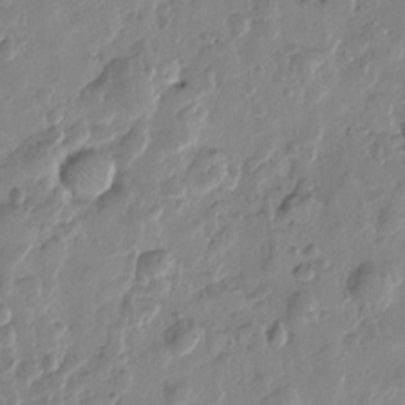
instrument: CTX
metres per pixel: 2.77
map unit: Htu
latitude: -0.0283
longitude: -177.6127
